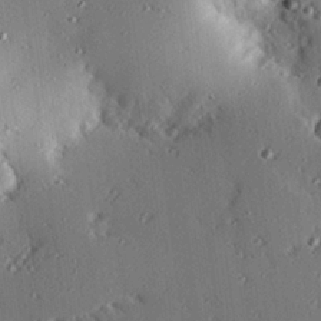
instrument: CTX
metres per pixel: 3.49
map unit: eHh
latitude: 23.0458
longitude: -90.5168
